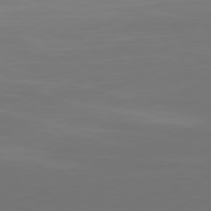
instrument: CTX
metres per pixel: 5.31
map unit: Ap
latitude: -81.6344
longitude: -85.5749
